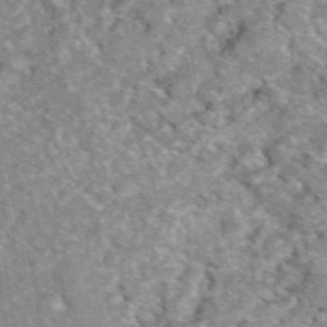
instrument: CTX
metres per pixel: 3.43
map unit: eAb
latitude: 49.1781
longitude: 110.5006
